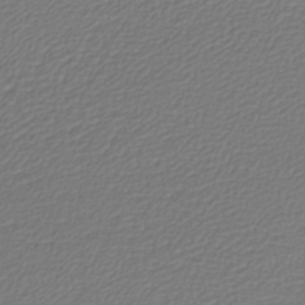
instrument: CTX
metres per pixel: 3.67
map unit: lHb
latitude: -42.2739
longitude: 61.2187
